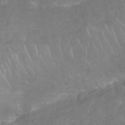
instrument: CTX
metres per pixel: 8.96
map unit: Nhu
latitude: 26.6302
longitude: -62.3279
